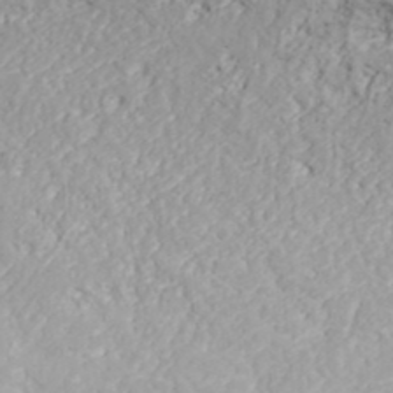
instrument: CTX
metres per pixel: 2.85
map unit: ANa
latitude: 41.3103
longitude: 54.4062
